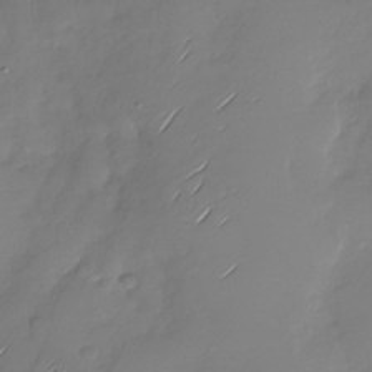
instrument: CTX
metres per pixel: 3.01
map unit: Nhu
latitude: -28.3684
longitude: -61.8583
